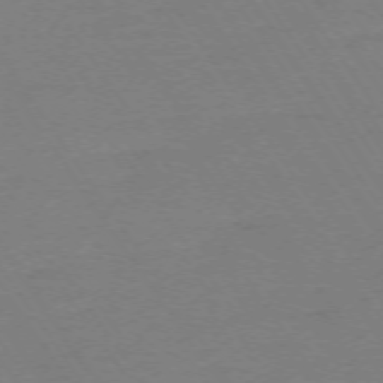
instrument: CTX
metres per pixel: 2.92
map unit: Ap
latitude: -73.5588
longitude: -85.3860
